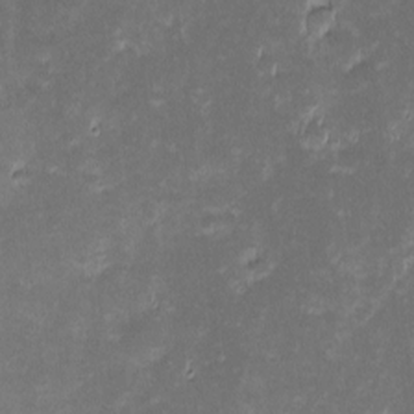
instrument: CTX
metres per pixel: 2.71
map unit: eHh
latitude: -2.1983
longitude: -86.0255
